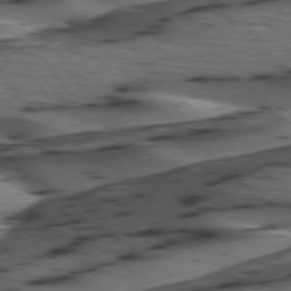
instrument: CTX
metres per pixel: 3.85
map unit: lApd
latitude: 74.5168
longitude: -71.0647
